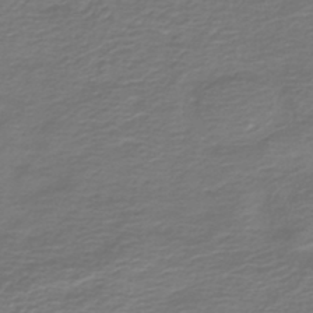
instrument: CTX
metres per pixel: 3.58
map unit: HNb
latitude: -42.6518
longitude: 50.1795
